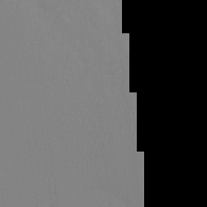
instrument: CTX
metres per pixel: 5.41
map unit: Ht
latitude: -9.4643
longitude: -34.6301
